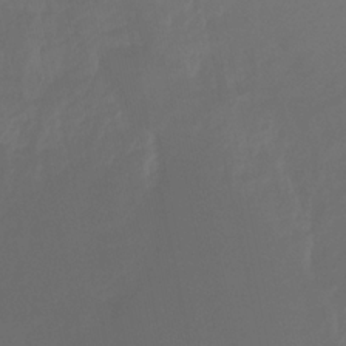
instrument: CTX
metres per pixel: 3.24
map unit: HNhu
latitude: -29.0487
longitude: 66.2361
